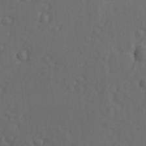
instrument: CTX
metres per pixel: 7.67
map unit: lAvf
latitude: -9.7100
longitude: -121.0648
